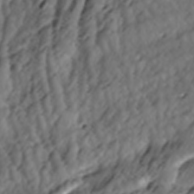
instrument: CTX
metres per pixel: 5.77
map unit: lAa
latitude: -6.6707
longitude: -123.9717
